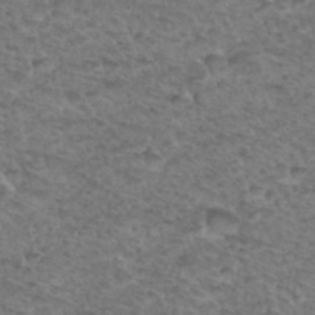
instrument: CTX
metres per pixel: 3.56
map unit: Hto
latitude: 36.7624
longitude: -47.2159
